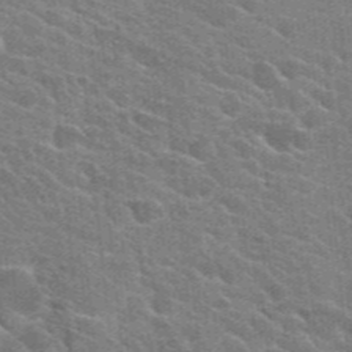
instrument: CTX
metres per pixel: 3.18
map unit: Hto
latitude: 24.5167
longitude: -36.5735
